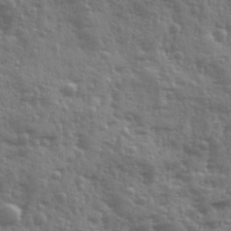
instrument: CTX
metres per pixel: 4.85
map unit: Ave
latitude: 12.2145
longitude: -103.5371
